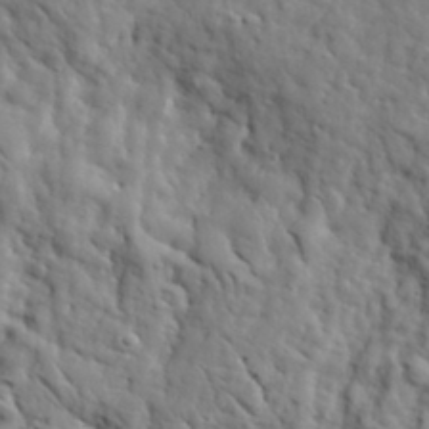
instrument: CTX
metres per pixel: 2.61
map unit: lHvf
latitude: 35.6127
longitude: -86.1200
